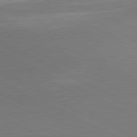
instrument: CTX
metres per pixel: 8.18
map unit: lApd
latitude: 80.8569
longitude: 139.3699
